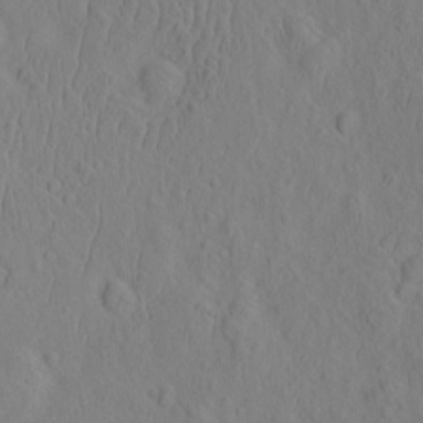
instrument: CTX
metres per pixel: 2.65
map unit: eHh
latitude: -2.3495
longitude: 19.1053
